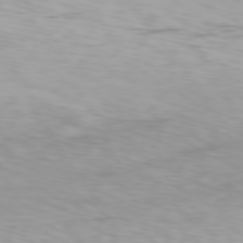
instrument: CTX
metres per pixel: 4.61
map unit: Hpe
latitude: 78.0633
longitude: -135.8961
